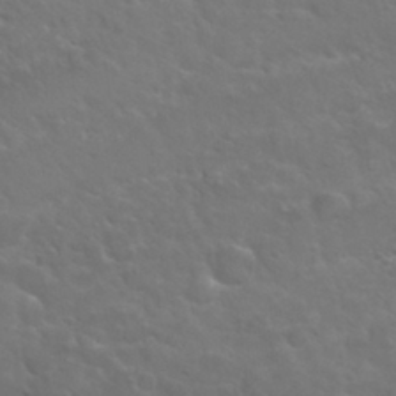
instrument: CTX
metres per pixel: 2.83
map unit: Nhu
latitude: 29.9528
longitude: -50.7813
